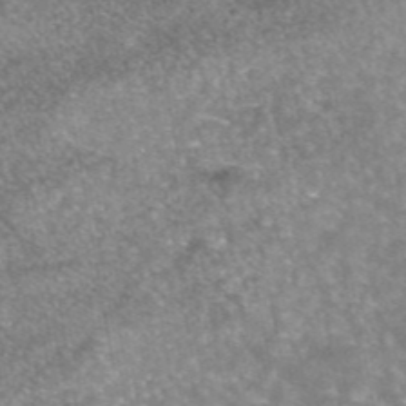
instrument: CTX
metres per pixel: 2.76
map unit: eAb
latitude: 45.3104
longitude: 104.4440
